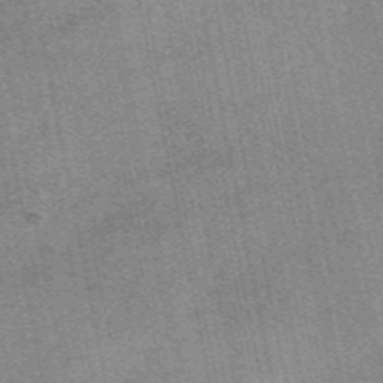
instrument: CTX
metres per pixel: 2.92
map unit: eAb
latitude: 48.5357
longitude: 104.9164
